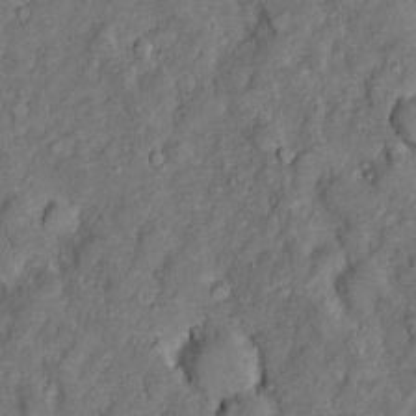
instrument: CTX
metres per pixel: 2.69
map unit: Htu
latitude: -6.9730
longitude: 158.3495
